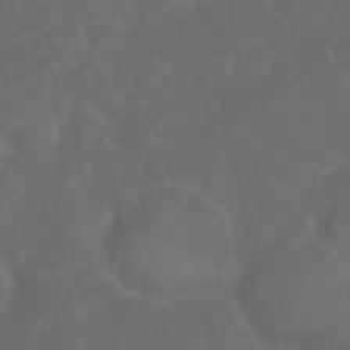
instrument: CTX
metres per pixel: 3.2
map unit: Nhu
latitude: 23.8016
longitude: -60.8758
